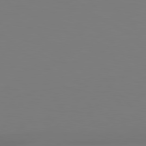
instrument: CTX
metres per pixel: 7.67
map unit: Hpe
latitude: 78.6869
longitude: -128.7435
